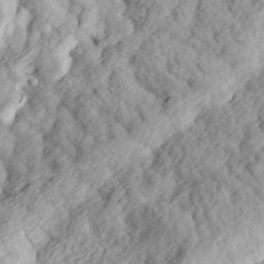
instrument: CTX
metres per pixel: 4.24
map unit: eHh
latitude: 35.9528
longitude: -79.1214
